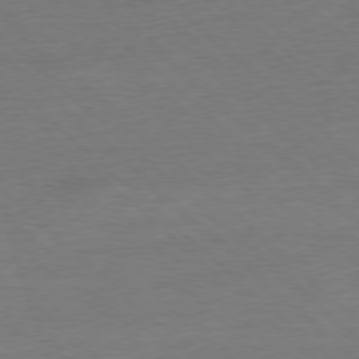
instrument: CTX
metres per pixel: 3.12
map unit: Ap
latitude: -77.8800
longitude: -88.1011
